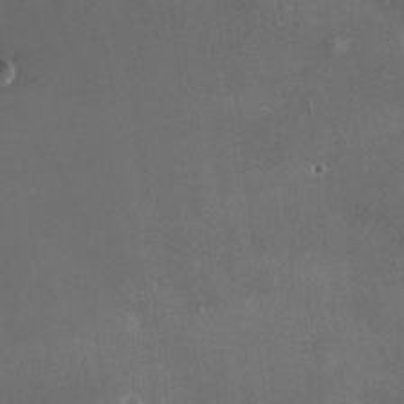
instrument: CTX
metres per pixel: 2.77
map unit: HNhu
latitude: 0.5356
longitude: 6.3495
